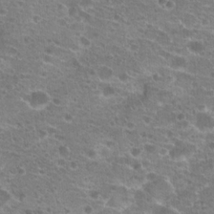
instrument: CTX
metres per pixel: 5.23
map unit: Hto
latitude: 21.1970
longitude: -41.1592
